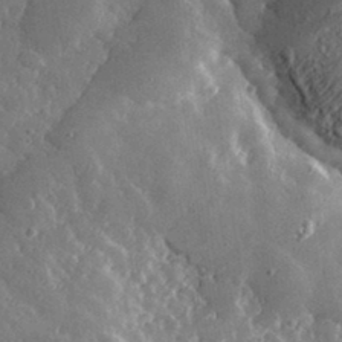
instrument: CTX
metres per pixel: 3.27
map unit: lHvf
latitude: 33.8772
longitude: -87.2348
